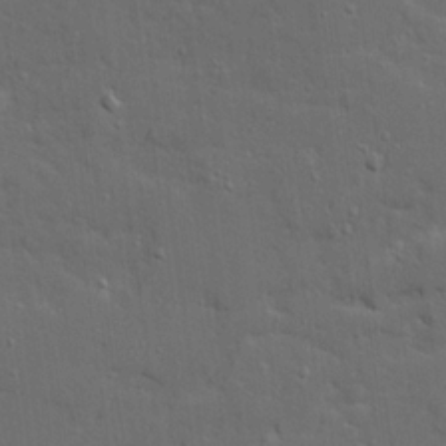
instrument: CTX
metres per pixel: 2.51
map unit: Ave
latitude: 19.6694
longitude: -128.7246
